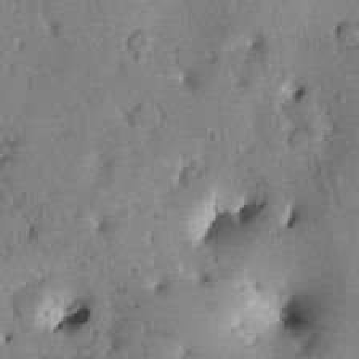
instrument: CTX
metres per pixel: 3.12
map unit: Htu
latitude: -0.1984
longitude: 171.6722
